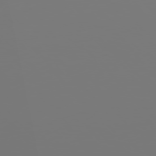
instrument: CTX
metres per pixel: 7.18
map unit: Hpe
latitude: 75.6694
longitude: -142.9703
